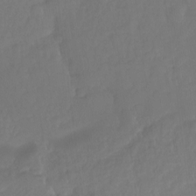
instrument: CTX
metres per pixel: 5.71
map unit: Ht
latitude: -14.4440
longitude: -57.3292
